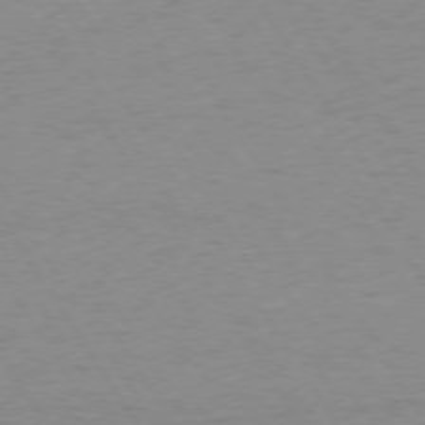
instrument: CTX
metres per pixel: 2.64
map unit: Hpe
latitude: 74.3089
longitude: -136.1389
